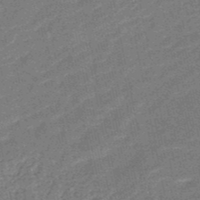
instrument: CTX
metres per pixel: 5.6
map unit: HNb
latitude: -51.8989
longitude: -49.0458
